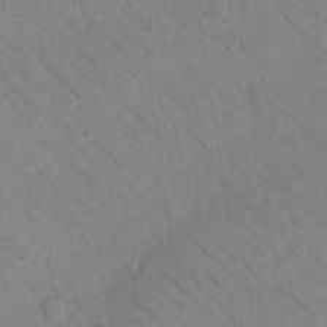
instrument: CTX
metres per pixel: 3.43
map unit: Nhu
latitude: 24.1577
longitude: -73.9339
